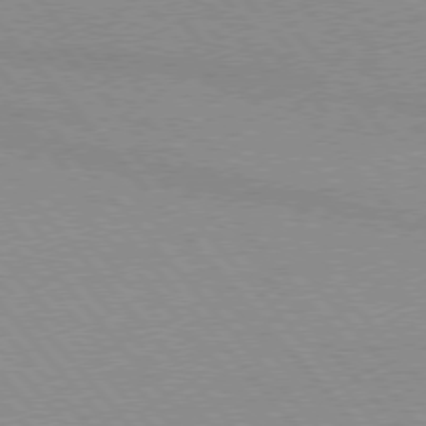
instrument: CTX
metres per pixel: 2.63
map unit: lApd
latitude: 76.1766
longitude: -86.0255
